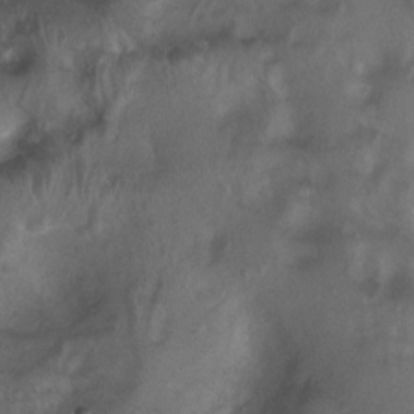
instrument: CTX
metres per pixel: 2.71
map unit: Ht
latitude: 4.2522
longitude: -21.1781
